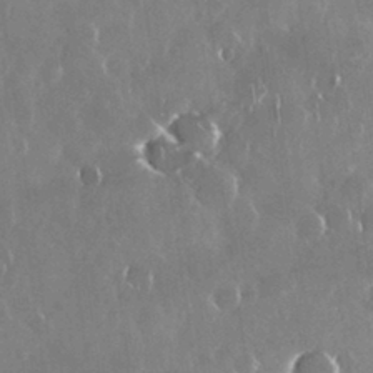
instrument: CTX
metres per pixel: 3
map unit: Nhu
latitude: 29.1592
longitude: -62.2712
